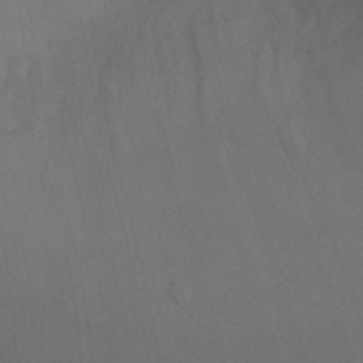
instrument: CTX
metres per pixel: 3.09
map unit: Ht
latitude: -5.7099
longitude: -26.7057
